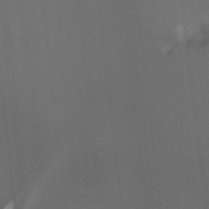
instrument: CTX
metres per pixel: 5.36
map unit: Hto
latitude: -7.9556
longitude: -50.3845
